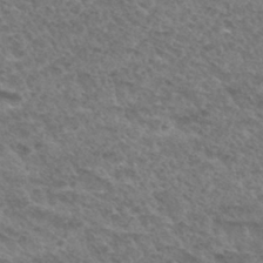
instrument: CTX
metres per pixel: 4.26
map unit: Hto
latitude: 32.2900
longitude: -48.8380
